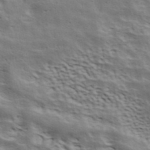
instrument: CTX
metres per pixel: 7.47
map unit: ANa
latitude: 41.7639
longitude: 49.5777
